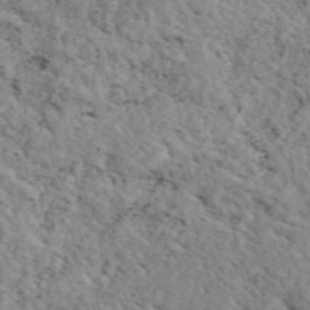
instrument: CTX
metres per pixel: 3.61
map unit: eAb
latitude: 44.3278
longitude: 113.7856
